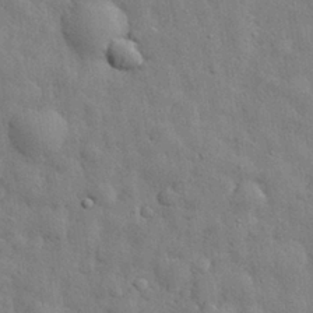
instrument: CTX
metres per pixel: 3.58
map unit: eHh
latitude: 29.3670
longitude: -75.6316
